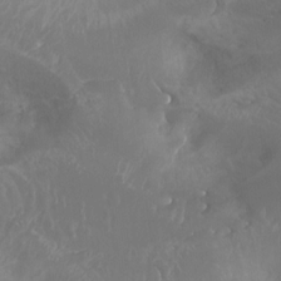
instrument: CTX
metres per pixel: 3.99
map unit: Ht
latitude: -16.1417
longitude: -44.2522
